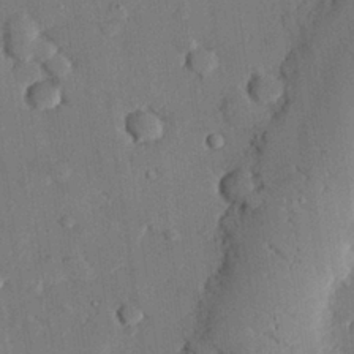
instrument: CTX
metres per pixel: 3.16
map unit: eHh
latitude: 26.6869
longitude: -81.4048
